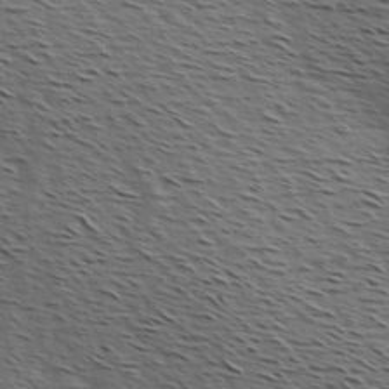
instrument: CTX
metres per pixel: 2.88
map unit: Hve
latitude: 2.1955
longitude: -123.1970
